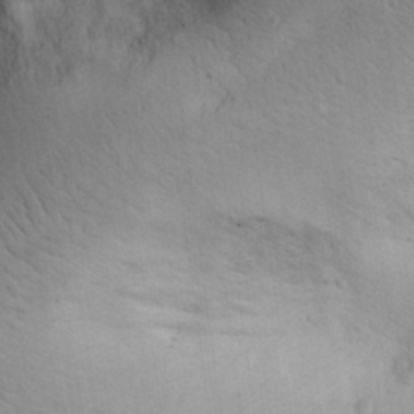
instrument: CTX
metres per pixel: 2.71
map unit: Aa
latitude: 28.8758
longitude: -144.7813
